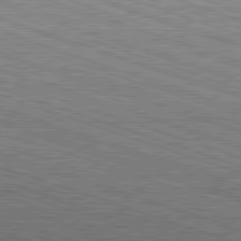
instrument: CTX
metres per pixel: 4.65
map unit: Hpe
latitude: -82.8030
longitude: 8.7652
